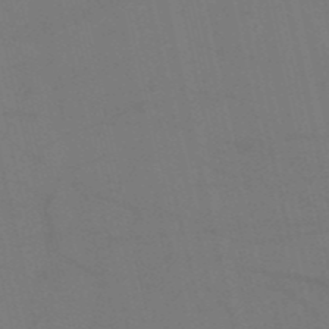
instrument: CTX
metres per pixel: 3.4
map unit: HNb
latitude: -53.1242
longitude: -47.8584
